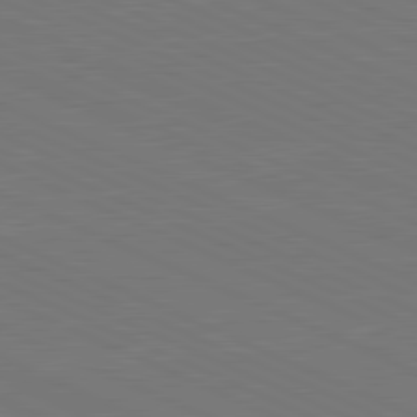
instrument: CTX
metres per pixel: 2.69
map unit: lApd
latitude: 81.6316
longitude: 149.3132
